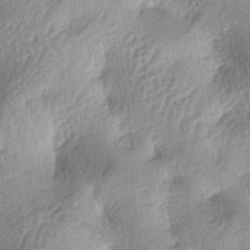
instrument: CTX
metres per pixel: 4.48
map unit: lAa
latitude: -4.1416
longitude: -125.2915
